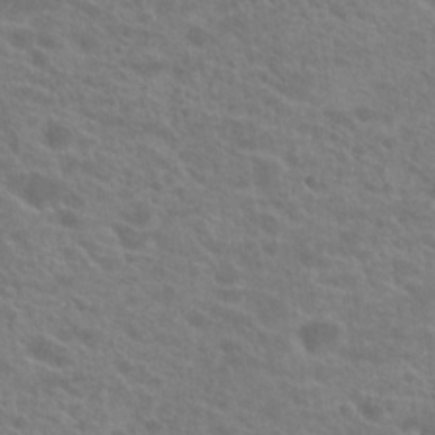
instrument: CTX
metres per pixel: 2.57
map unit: Hto
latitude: 22.0822
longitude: -39.4804
